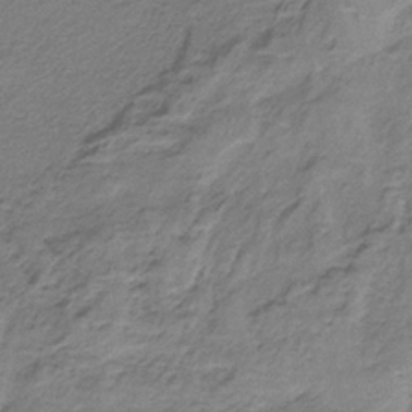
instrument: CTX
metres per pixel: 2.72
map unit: HNb
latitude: -34.8597
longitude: 56.8408
